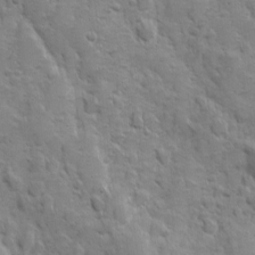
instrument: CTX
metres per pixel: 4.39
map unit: Ave
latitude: 10.1011
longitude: -103.9528
